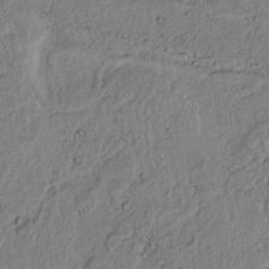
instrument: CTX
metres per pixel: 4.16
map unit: lAvf
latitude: 6.6490
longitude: 168.1039
